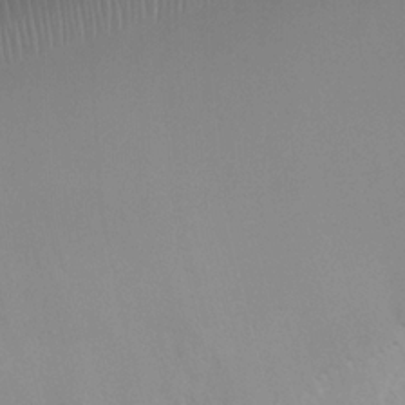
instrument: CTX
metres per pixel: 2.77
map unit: Ht
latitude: 1.3481
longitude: -21.4616
